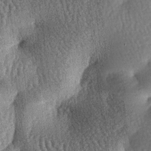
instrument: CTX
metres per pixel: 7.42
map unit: lAa
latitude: -7.3698
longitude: -127.5560
